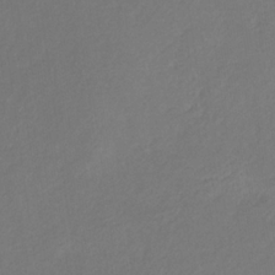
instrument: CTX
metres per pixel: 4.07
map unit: eHb
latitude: -30.6707
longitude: 68.2739
